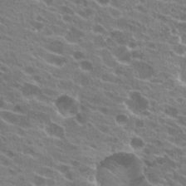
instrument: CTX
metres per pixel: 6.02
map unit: Hto
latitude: 23.4048
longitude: -38.5924
